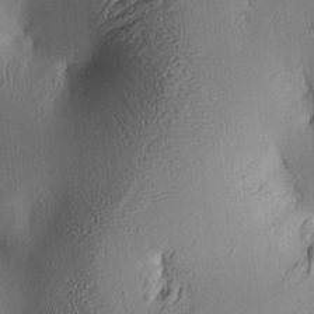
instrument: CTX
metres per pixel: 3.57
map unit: lAa
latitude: 5.5560
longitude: -113.4048
